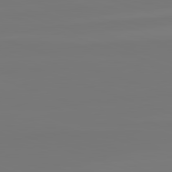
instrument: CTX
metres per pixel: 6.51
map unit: lApd
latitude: 82.5545
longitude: 153.2942
